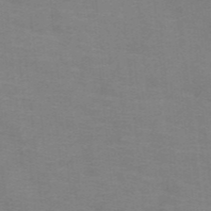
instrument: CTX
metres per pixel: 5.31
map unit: HNb
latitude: -46.4629
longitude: -45.8394
